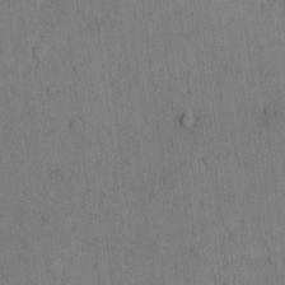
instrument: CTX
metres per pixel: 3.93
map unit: Hto
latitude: 8.4979
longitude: -60.7624
